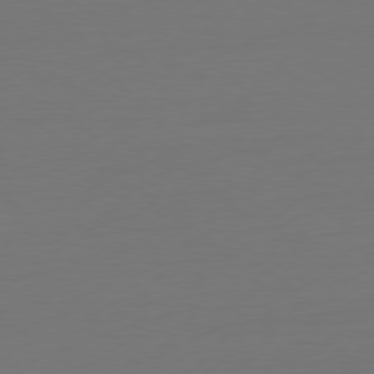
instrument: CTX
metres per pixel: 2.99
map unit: Ap
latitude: -79.3509
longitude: -65.1403
